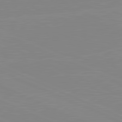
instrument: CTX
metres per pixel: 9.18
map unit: lApd
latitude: 81.6694
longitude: -156.3089
